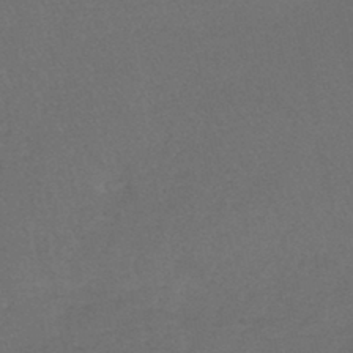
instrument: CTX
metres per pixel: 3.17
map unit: lHb
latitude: -43.7099
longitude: 73.5777
